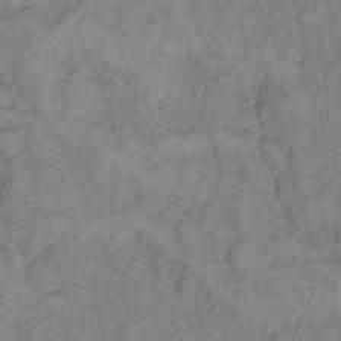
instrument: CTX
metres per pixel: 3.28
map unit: eHh
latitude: 11.9339
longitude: -63.5938
